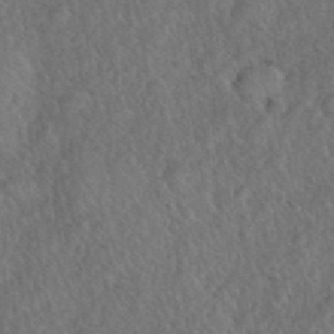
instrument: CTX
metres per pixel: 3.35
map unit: eHh
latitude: 40.4412
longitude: -57.8394
